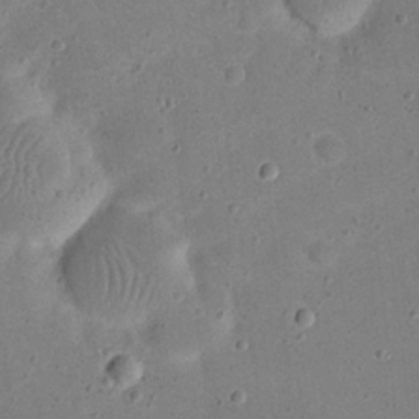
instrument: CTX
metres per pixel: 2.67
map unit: eHh
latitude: 20.9514
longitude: -63.7261
